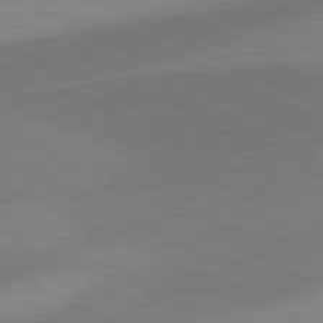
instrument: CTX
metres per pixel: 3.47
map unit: lApd
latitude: 81.4615
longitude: 126.6518
